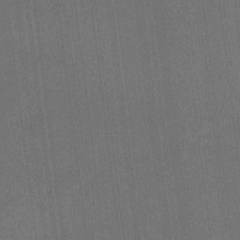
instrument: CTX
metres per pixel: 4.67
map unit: HNhu
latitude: -3.1431
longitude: -3.8583
